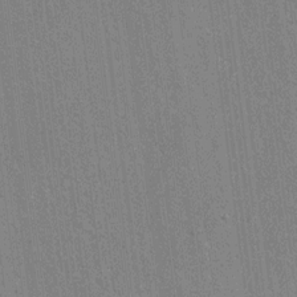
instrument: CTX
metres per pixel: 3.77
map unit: lAvf
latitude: 7.8772
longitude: 166.5385
